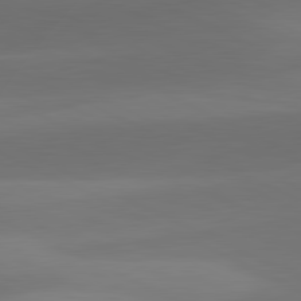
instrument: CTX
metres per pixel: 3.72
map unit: lApd
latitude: 81.4615
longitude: 124.1228
